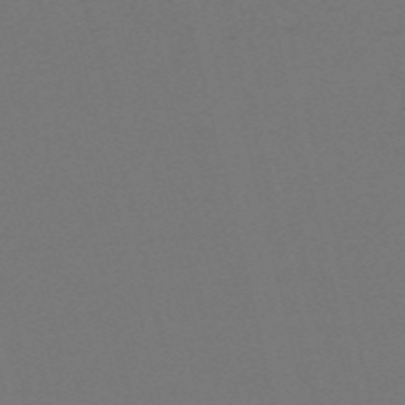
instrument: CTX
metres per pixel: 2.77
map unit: HNb
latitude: -55.7100
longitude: -42.8947
